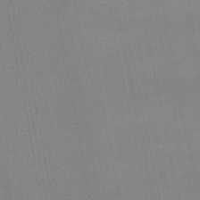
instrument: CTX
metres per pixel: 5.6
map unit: lHb
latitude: -46.5951
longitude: 69.8989
